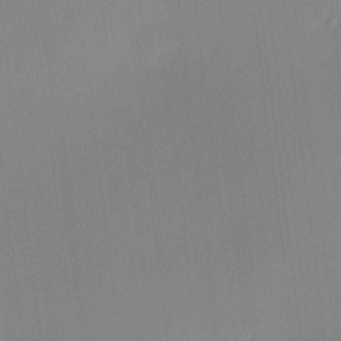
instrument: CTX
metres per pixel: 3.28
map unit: HNhu
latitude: 8.2523
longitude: 9.4643
